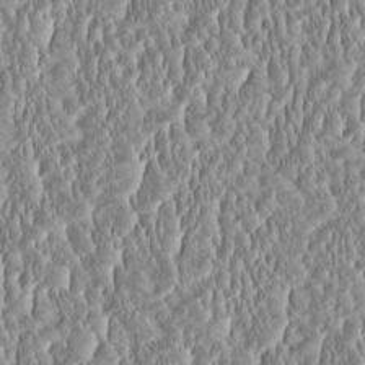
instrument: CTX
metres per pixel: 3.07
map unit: HNhu
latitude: -0.6708
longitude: 1.1998
